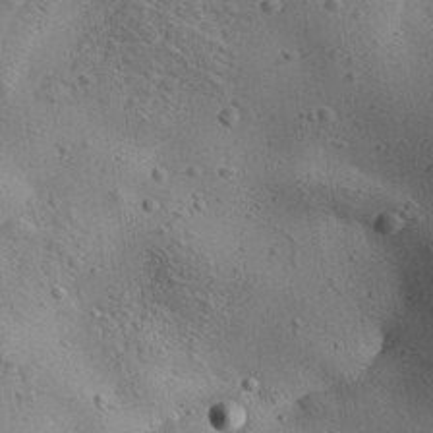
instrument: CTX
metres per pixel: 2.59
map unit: Aa
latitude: 31.9528
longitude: -133.1781
